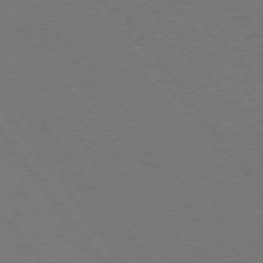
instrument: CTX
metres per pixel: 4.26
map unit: Ap
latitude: -75.5211
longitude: -75.2915
